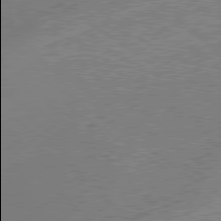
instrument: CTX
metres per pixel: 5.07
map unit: lApd
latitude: 79.0270
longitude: -145.9906
